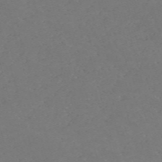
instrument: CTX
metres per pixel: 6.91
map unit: Nve
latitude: -58.5762
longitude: 60.5196
